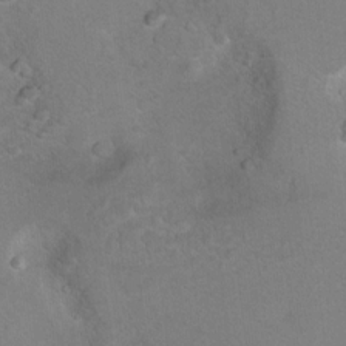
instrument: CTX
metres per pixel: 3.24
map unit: Hto
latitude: 8.2145
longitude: -30.1767
